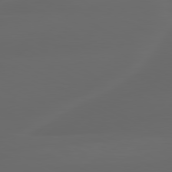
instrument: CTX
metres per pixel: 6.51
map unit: lApd
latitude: 80.1389
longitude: -116.5168
